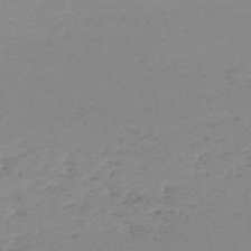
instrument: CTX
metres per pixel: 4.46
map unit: HNb
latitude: -50.9353
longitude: -53.7261
